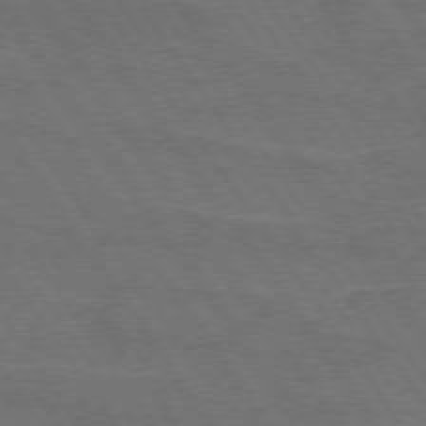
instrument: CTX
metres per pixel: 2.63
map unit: lApd
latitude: 74.6113
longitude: -56.7057
